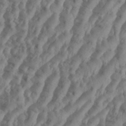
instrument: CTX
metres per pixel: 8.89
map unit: Aa
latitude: 34.5545
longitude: -136.5735
